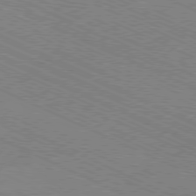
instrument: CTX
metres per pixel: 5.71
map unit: Ap
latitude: -80.9353
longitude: -75.9717
